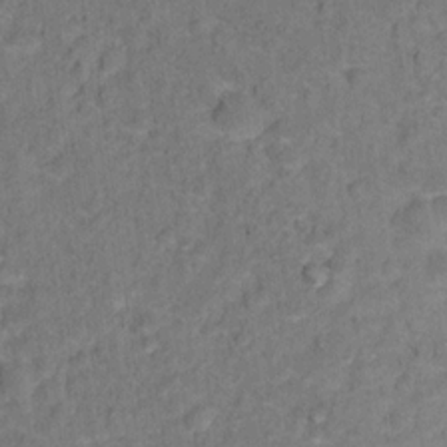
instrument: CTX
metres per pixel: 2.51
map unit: Hto
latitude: 12.4034
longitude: -37.3860
